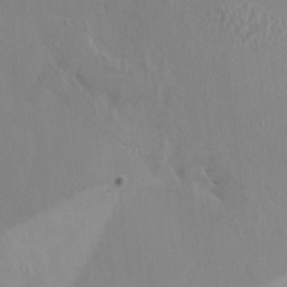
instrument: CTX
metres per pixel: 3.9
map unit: HNhu
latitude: 6.7057
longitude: 0.9920
